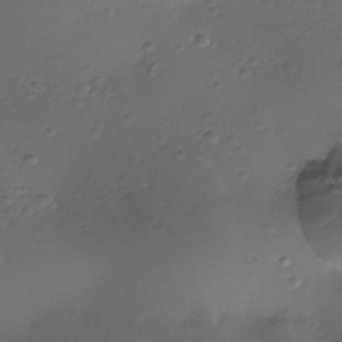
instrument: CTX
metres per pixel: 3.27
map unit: Nhe
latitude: -35.7667
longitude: -117.5371
